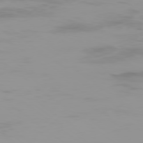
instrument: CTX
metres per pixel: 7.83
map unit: Ap
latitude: -78.9163
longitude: -95.7450
